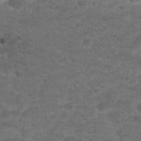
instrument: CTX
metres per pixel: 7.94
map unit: Hto
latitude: 19.2915
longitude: -39.1970
